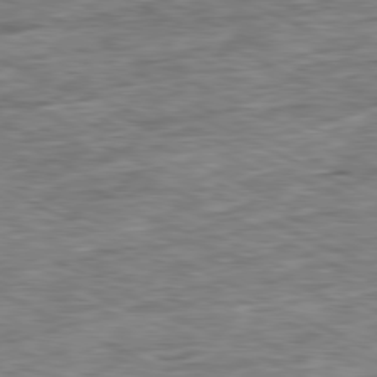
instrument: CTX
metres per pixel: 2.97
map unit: Ap
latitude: -81.0298
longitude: -88.1200
